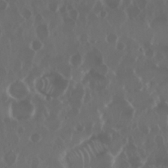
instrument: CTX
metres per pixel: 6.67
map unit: Nhu
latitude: 29.7638
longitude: -60.2144
